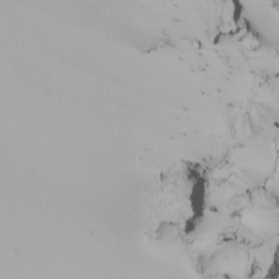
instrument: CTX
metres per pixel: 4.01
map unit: Nhu
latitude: -7.4832
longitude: -94.8947
